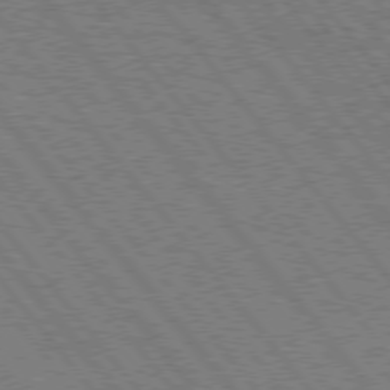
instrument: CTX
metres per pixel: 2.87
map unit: Hpe
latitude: 75.4993
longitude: -149.9528
